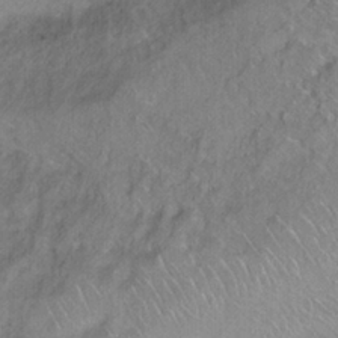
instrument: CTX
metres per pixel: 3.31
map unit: Ht
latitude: 1.2159
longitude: -33.0836
